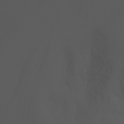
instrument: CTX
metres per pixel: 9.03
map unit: Htu
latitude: -5.4076
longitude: -88.4790
